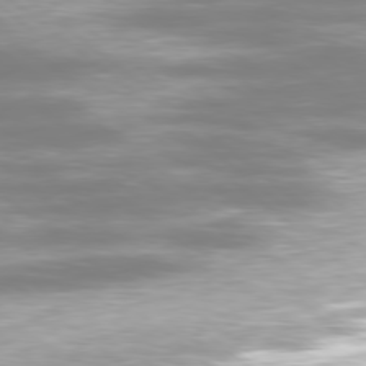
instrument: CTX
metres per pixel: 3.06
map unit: Ap
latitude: -79.9556
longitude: -61.5560
